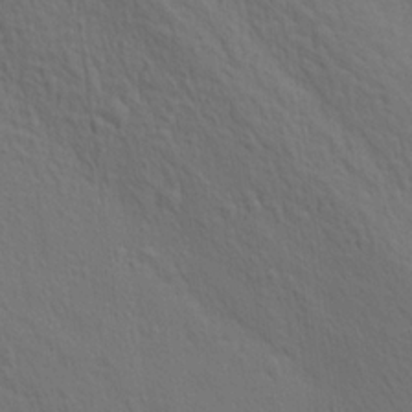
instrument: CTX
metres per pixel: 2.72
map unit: lAa
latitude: 22.0822
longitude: -138.5357
